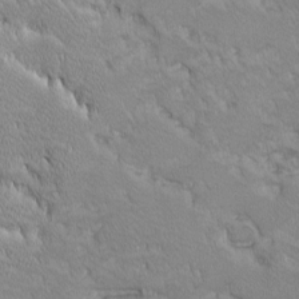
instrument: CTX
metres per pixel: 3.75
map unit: Ave
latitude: -10.2362
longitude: -117.4615
